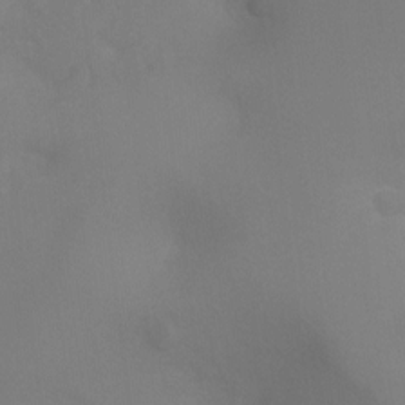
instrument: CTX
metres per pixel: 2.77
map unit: Ht
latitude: -5.2565
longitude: -26.1956
